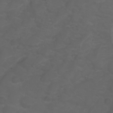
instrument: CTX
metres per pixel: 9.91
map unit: eHh
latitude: 0.7813
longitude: -55.0269
